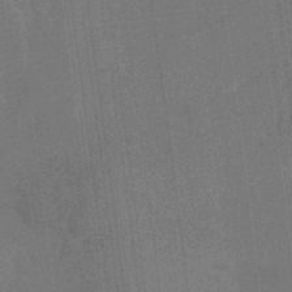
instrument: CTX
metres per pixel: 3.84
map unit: HNb
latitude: -32.7652
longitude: 57.0864
